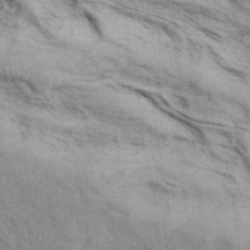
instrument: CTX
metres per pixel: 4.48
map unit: ANa
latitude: 41.6882
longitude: 17.7478
